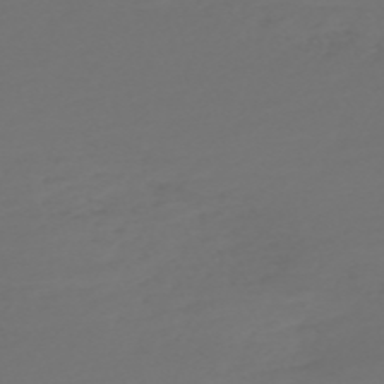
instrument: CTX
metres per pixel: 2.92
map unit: Nve
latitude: -59.5399
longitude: 58.0472
